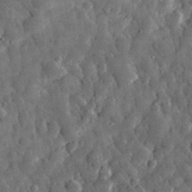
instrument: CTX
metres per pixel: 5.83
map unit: eHh
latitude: 31.5749
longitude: -69.6883
